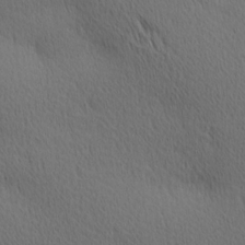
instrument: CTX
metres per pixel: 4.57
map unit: Ave
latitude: 11.3860
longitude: -107.7828
